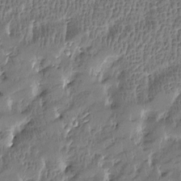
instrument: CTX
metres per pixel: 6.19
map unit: Htu
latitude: -4.1605
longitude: 176.4251
